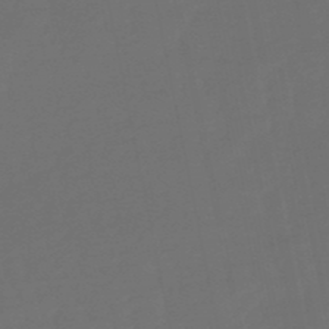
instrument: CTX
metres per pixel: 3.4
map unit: eHb
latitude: -50.6518
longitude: 78.7841
